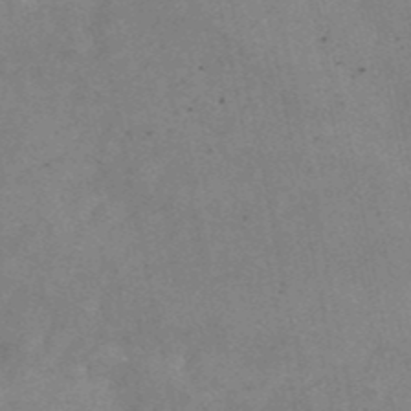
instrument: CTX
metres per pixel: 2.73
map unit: ANa
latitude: 43.4615
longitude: 46.0661
